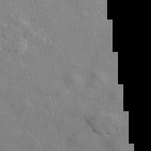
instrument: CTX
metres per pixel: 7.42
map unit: eAb
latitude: 47.5938
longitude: 123.3699
